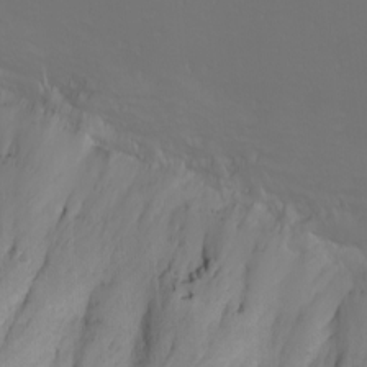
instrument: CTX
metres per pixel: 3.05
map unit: Nhu
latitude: 0.1011
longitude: -76.5734
